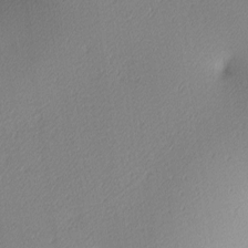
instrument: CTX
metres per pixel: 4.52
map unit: lAa
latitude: 3.5182
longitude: -116.1011
